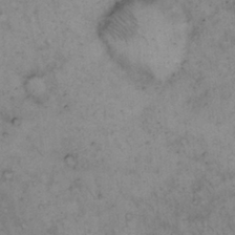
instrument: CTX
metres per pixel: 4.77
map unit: Hto
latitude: 11.9906
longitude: -60.6301
